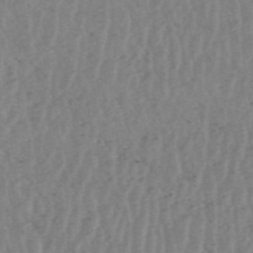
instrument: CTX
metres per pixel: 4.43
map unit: HNhu
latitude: -48.3307
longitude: 30.4818
